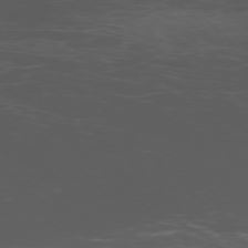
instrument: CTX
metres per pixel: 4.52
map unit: Ap
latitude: -76.8219
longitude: -67.2537
